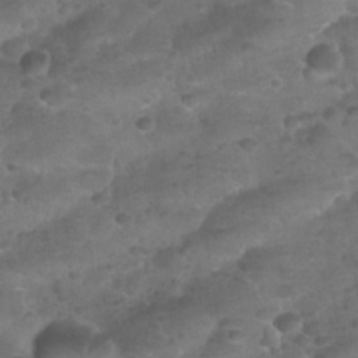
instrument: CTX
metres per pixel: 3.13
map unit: Nhu
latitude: 25.1214
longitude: -52.2523
